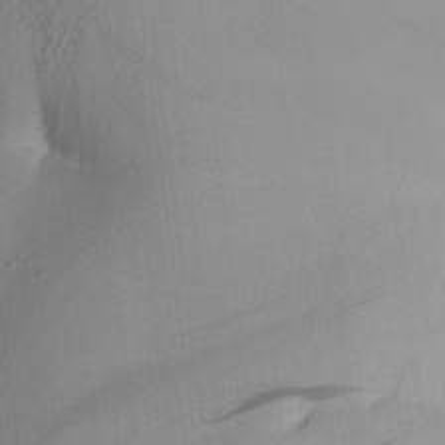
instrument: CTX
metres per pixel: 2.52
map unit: Aa
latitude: 22.5357
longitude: -146.9703
